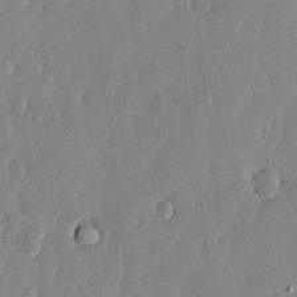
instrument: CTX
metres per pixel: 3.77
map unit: lHvf
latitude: 18.4223
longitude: -116.2712
